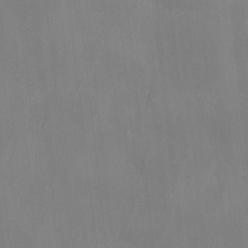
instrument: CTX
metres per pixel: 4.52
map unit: Ave
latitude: 2.5168
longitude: -112.8191
